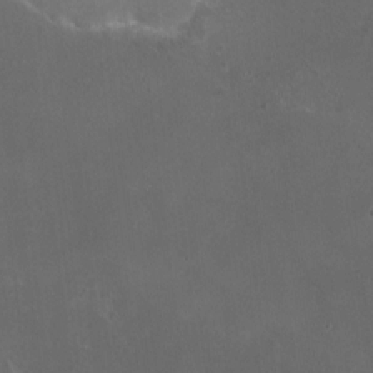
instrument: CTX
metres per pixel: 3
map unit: HNhu
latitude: 6.3845
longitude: 10.0283
